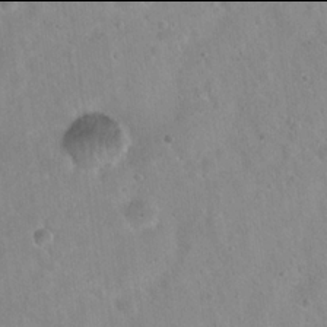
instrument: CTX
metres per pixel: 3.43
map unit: Hto
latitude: 21.9906
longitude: -54.0444
